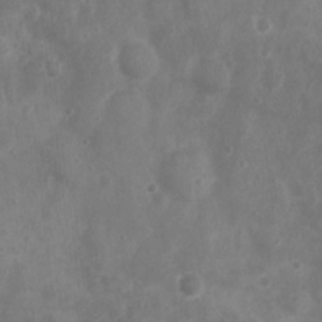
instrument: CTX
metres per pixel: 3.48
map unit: Nhu
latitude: 5.4804
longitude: -17.0081
